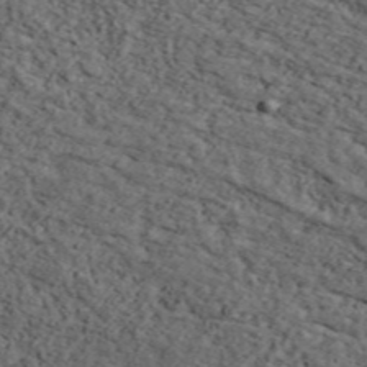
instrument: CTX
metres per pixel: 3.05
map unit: ANa
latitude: 47.8584
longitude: -82.5734
